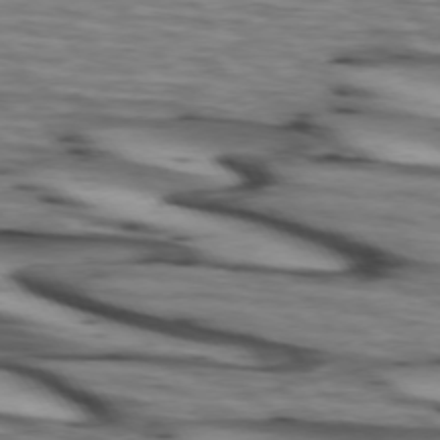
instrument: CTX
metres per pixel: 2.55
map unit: lApd
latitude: 73.8395
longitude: -64.8758
